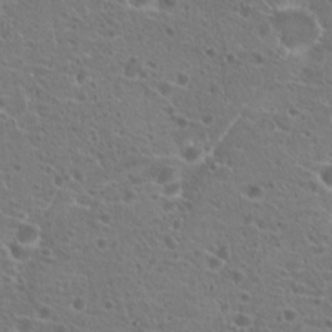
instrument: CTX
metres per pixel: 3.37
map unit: Hto
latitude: 21.1970
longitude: -41.0458
